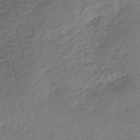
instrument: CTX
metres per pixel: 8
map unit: lHb
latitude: -40.4251
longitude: 70.7274
